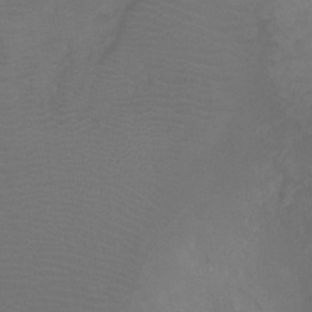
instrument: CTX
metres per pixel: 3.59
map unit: Ht
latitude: -0.8219
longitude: -18.1955
